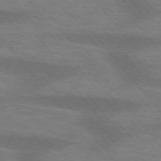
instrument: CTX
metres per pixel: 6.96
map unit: lApd
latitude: 75.2159
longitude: -58.4601
